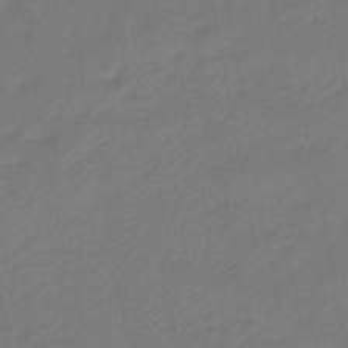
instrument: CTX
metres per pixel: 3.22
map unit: eHb
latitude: -46.8408
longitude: 82.2928
